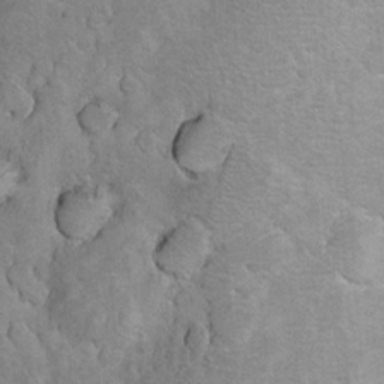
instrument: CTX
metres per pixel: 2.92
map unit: Nhu
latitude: 14.1578
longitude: -28.3656
